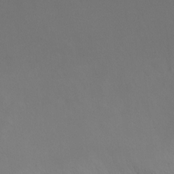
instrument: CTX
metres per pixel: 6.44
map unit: Ht
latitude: 1.3292
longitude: -20.8947
